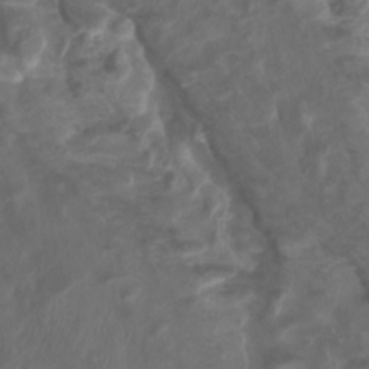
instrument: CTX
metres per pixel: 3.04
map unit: Htu
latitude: 2.8191
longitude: -20.6680
